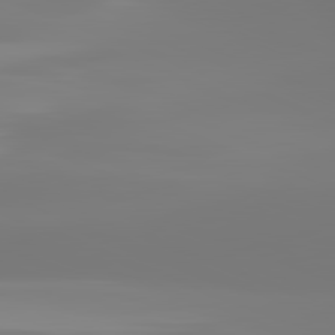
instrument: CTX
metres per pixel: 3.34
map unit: lApd
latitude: 81.8583
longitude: -150.6868
